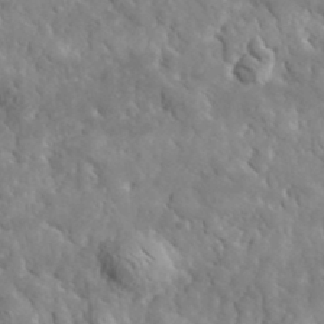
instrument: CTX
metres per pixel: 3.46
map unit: lHvf
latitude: 35.7260
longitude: -86.6490
